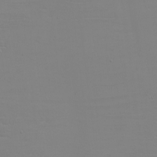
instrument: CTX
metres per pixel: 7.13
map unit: eHh
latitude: -5.2754
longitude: -83.4048
